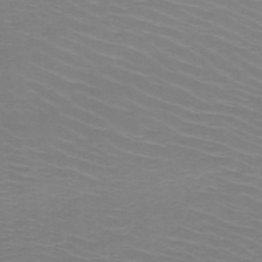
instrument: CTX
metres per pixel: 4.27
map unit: HNb
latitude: -48.3118
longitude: -45.6694
